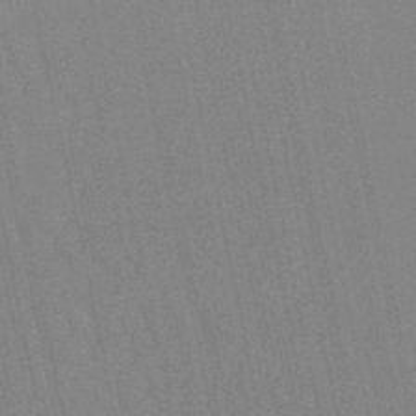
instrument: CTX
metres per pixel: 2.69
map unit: lHb
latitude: -49.7856
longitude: 69.5777
